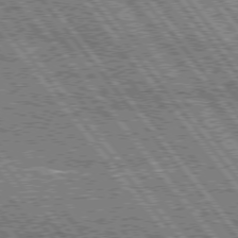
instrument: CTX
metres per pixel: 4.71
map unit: lApd
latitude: 75.5371
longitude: -77.1403
